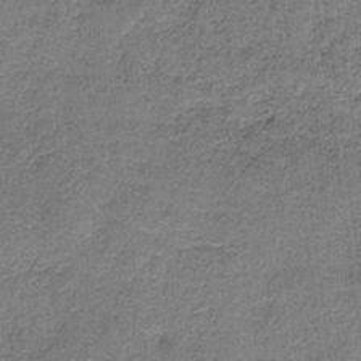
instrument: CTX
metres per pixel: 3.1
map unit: HNb
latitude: -35.7289
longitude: 53.2376
